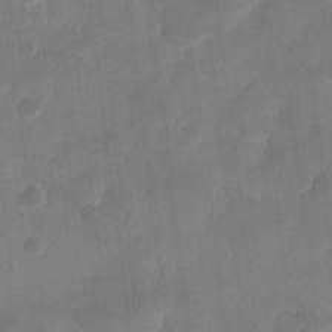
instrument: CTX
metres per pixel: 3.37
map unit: eHh
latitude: 8.4790
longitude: -72.9703
